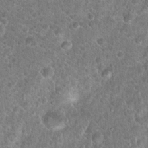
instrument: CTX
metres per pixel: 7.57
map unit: Hto
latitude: 19.5749
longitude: -42.8569
